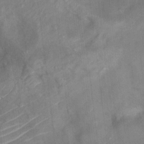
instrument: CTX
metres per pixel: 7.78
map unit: Ht
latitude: 12.4034
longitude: -40.3845
